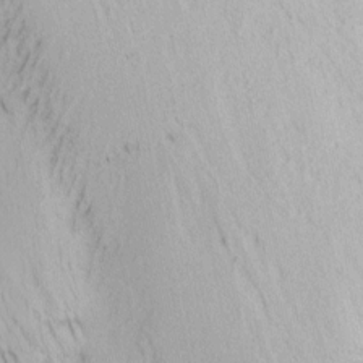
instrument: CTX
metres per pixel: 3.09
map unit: Nhu
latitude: 0.0255
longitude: -79.4994
